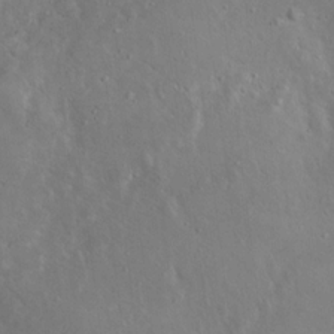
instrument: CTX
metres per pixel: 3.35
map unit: Nhu
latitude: 12.4223
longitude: -26.9892
